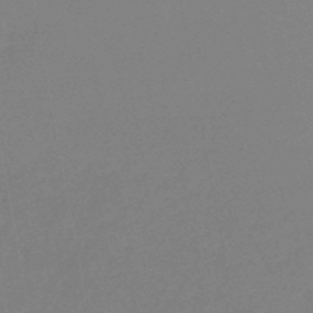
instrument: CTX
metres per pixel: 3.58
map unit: lHb
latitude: -46.2928
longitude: 69.0108
